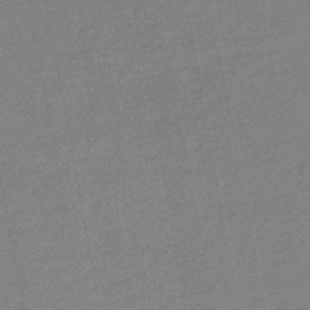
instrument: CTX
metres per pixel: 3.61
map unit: HNb
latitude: -48.0472
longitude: 57.1998
